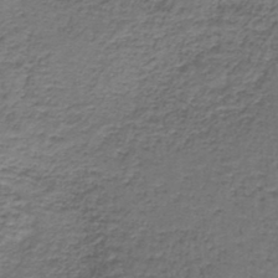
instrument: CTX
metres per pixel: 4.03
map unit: lHb
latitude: -43.1620
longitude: 58.2928
